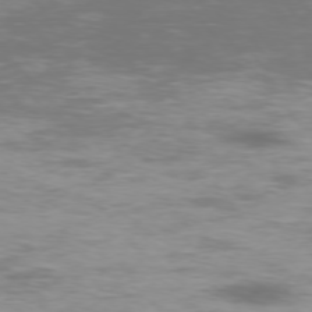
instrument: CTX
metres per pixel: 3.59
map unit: Hpe
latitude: -75.8234
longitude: -11.3671
